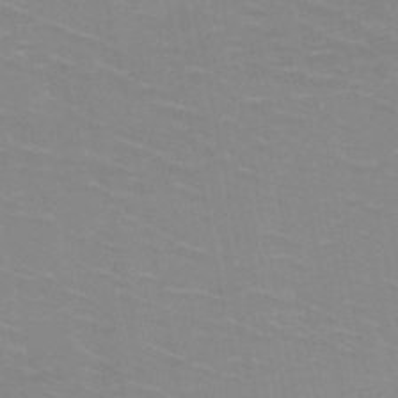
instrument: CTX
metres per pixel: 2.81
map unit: HNb
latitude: -47.8422
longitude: -46.8569
